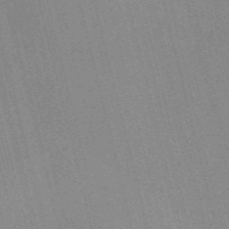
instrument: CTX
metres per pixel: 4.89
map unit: Nve
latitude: -57.4076
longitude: 62.1794
